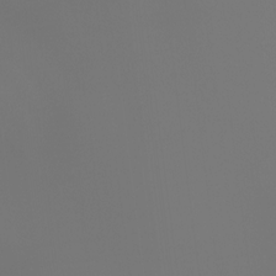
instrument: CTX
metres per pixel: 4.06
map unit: Ht
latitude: -3.8044
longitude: -62.0822
